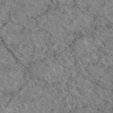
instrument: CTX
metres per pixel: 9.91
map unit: eAb
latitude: 49.2159
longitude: 114.0661
